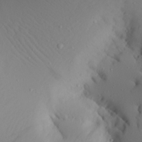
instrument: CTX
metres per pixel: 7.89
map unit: Aa
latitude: 21.1781
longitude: -146.7058
